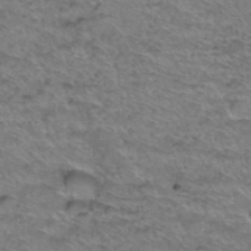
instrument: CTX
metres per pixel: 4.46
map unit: Hto
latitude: 38.6679
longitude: -44.4412
